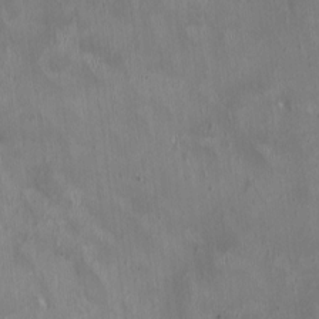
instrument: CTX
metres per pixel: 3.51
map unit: HNhu
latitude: 0.4412
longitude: -3.5560
